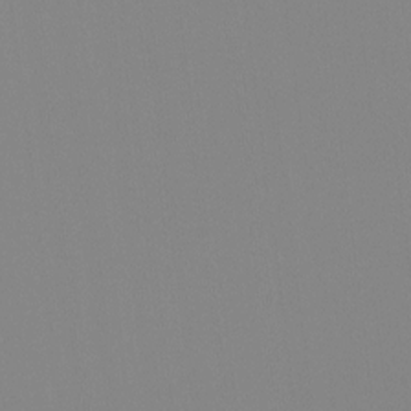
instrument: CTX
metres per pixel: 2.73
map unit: Hto
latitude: -8.1039
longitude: -47.9906
